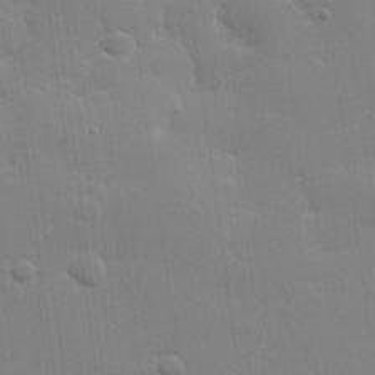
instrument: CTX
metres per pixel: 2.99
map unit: lHvf
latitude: 24.1577
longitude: 142.0283
